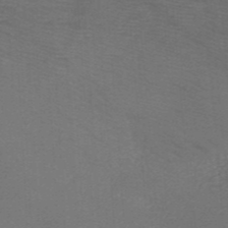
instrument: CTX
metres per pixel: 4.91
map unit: HNb
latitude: -45.9367
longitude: -45.8961
